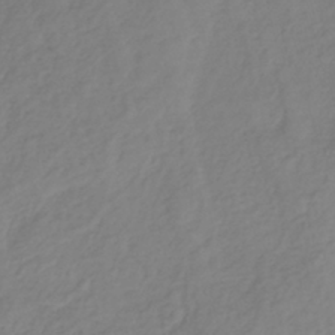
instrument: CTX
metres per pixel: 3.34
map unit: lHb
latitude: -36.2739
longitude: 69.6343
